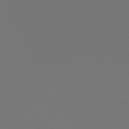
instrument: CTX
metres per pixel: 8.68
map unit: Hpe
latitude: 76.8380
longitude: -138.4034
